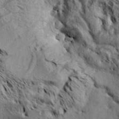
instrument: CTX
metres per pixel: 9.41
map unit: Aa
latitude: 33.4615
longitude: -137.4427
